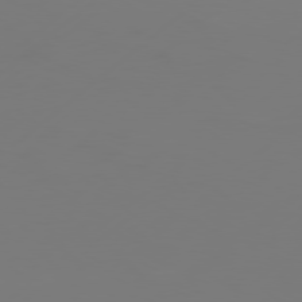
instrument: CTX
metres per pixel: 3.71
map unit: Hpe
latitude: 76.7813
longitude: -130.5168
